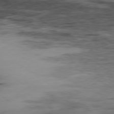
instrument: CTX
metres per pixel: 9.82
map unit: Hpe
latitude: -79.0108
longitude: 13.8611
